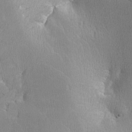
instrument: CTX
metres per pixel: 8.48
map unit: lHvf
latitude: -13.0109
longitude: -100.8758
